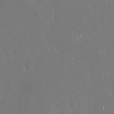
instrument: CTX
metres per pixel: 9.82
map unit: eHh
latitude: 22.4034
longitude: -58.0822
